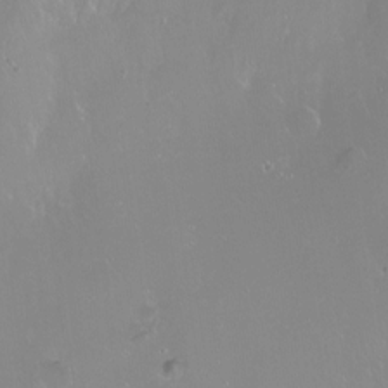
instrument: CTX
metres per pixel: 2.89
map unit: Hto
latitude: -14.3307
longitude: -42.9703
